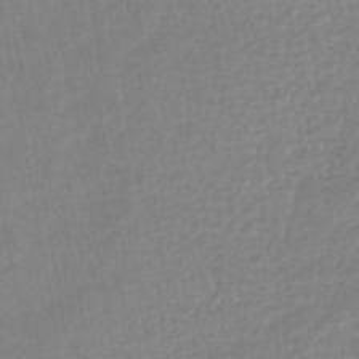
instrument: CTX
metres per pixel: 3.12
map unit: lHb
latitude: -44.5574
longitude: 65.7289
